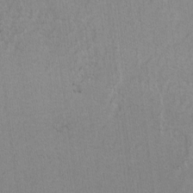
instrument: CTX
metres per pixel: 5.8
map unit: lAvf
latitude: -6.8597
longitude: -114.4789
